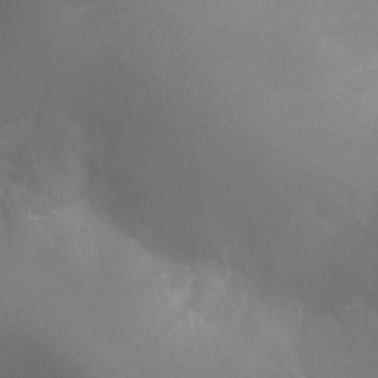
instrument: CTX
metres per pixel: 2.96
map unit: Ht
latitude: -5.0297
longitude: -25.9339
